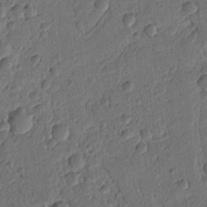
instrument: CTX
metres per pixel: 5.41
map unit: Ht
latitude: 9.9717
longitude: -76.5168
